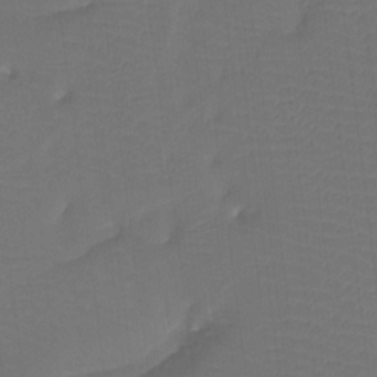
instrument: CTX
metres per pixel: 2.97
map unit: Htu
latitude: -13.4832
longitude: -46.3279
